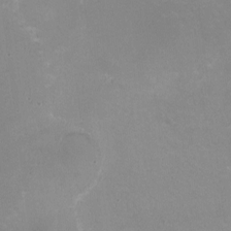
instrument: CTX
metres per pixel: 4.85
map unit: HNhu
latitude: -1.6533
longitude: -3.4993
